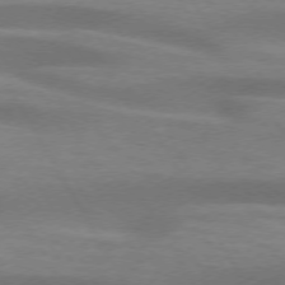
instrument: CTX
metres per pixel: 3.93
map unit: lApd
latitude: 73.7639
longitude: -52.6302
